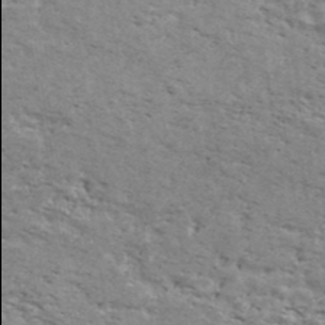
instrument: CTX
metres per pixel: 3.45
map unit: Ave
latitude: 41.0458
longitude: -109.9906
